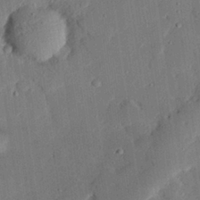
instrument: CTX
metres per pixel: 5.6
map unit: eHh
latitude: 27.3293
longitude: -82.3089
